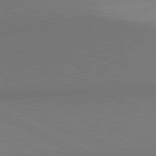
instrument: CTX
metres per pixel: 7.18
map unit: lApd
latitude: 80.8947
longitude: 144.4629
